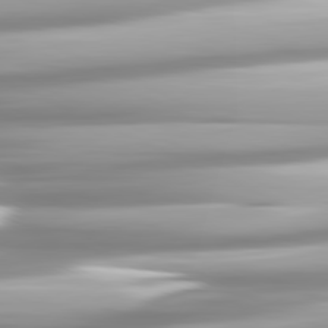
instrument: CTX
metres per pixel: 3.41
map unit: lApd
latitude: 81.3859
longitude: -139.8772
